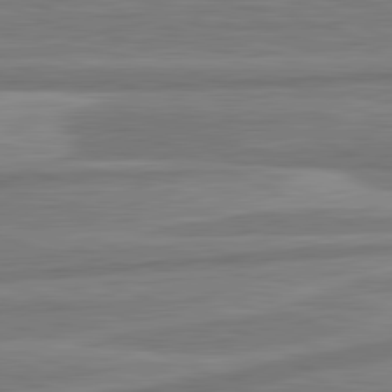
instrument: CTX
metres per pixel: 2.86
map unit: lApd
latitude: 81.6505
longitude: -174.8191
